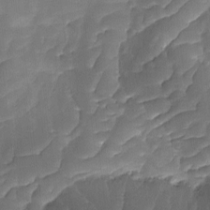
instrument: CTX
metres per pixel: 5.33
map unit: Ave
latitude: -8.9542
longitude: -122.7057
